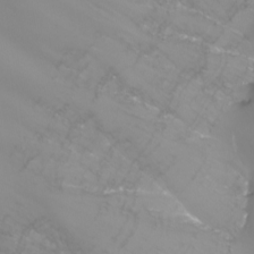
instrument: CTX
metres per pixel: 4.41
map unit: Nhu
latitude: -7.9367
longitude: -83.7449
